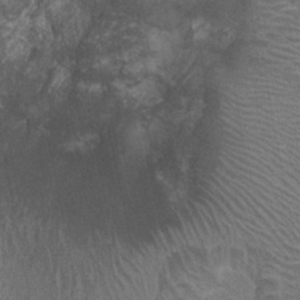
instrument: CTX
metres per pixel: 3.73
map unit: Ht
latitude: 3.5182
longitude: -19.6316
